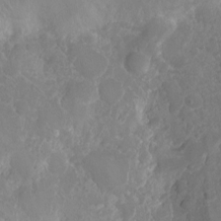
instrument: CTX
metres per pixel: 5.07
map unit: Nhu
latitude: -8.4251
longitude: -41.6504
